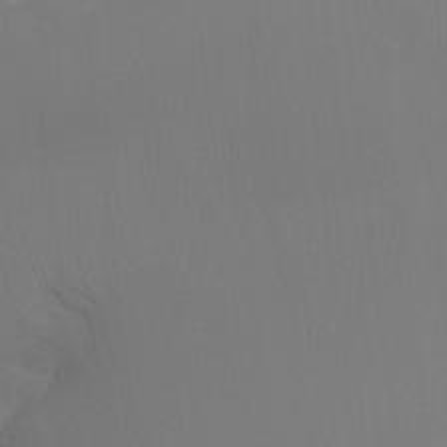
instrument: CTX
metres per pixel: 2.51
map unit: Ht
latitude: -15.8990
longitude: -49.9339
